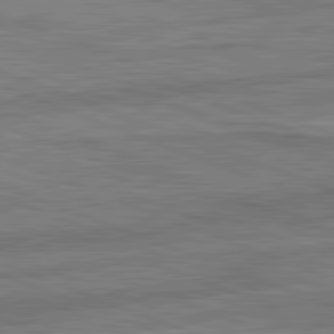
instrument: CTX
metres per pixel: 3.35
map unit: lApd
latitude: 82.3656
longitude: -161.6883
